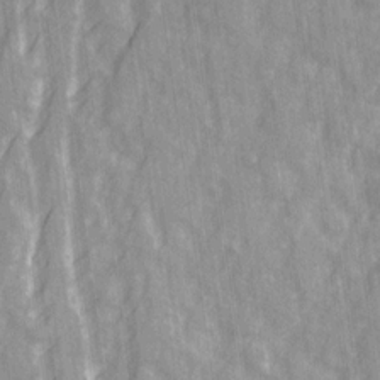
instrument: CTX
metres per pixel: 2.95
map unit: Ave
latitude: 20.7435
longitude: -132.1389
